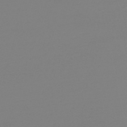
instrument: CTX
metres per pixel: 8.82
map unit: HNb
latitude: -44.5952
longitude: -45.1970
